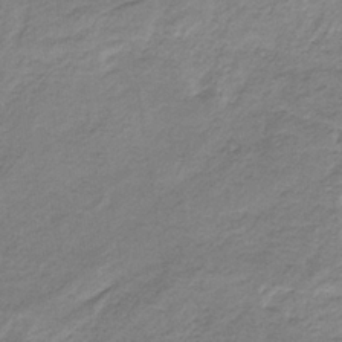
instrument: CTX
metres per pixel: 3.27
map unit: HNb
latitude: -33.1431
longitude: 62.0094
